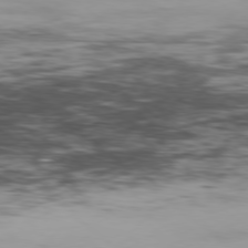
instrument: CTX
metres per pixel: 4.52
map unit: Hpe
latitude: -78.9541
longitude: 12.1039
